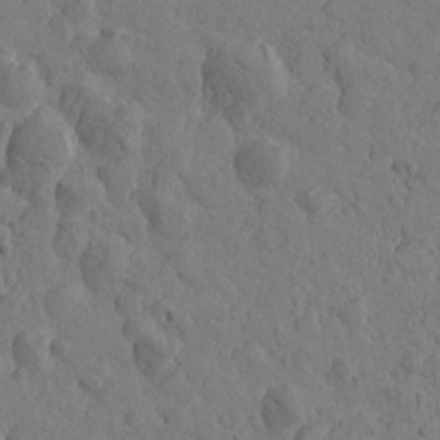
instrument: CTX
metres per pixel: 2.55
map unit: Htu
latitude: -0.5385
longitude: -175.6127
